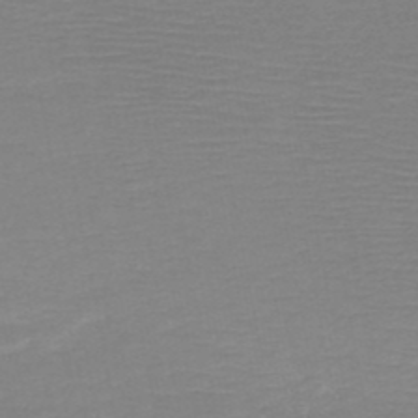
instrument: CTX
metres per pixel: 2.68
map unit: HNb
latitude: -49.3321
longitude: -44.2522
